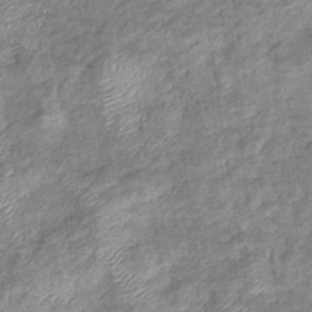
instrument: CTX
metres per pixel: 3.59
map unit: eHb
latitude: -37.8233
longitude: 77.4643
